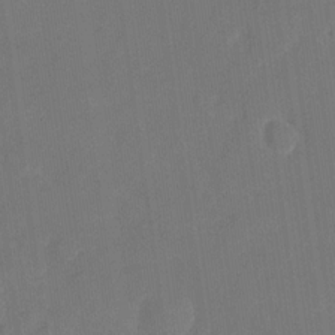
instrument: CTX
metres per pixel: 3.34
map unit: Nhu
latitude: -28.1606
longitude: -65.7639
